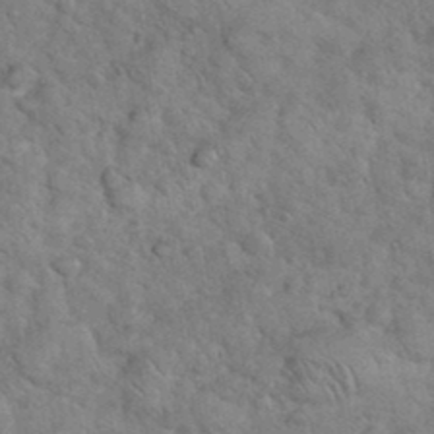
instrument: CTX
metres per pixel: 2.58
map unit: eHh
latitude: 36.6302
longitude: -65.6127
